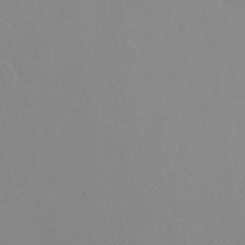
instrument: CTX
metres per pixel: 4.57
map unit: Ht
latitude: -8.1039
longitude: -37.6127
